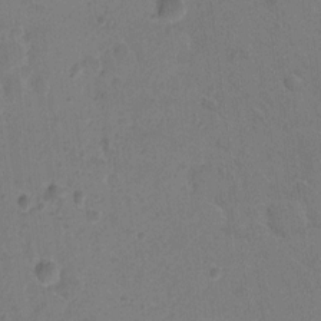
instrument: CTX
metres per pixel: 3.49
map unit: Hto
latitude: 6.7813
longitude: -62.9703
